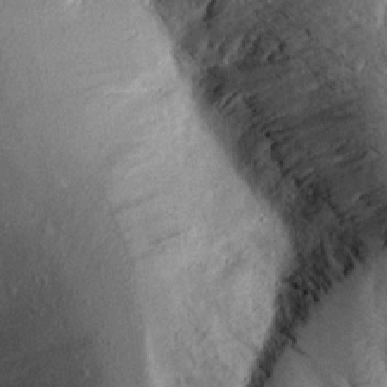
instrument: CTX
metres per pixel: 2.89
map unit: Aa
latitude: 16.1389
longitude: -145.1592
